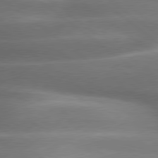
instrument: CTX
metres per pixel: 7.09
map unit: lApd
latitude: 79.5938
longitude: -118.5923
